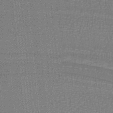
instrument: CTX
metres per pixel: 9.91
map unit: lHb
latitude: -37.9178
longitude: 57.8611
